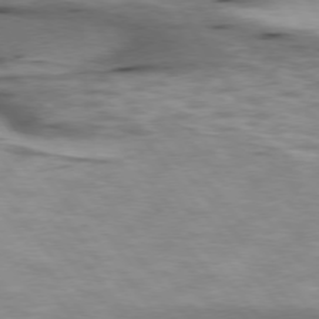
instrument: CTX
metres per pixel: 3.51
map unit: lApd
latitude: 75.0458
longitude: -50.2711
